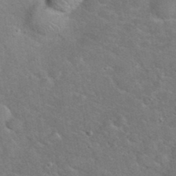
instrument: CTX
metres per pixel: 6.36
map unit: eHh
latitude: 37.9150
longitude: -65.7072
